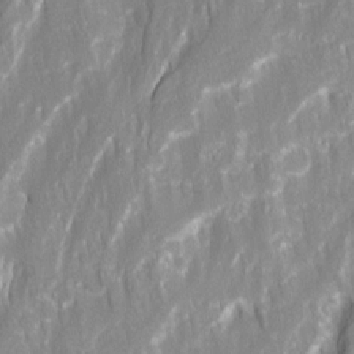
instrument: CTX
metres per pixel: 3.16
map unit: Ave
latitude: 15.3860
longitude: -134.7057
